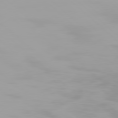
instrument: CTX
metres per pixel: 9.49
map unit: Hpe
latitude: 77.4426
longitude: -137.8017
